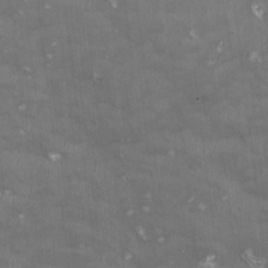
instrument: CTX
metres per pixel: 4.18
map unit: HNhu
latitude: -0.0472
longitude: -3.5938
